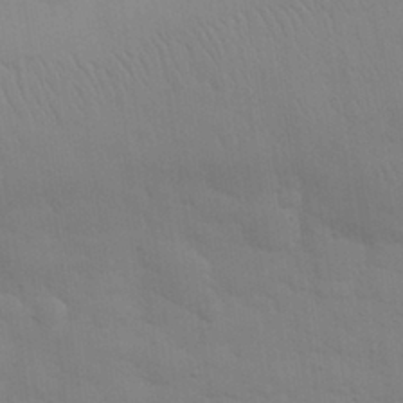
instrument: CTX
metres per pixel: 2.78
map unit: eHh
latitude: 30.5168
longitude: -69.8772
